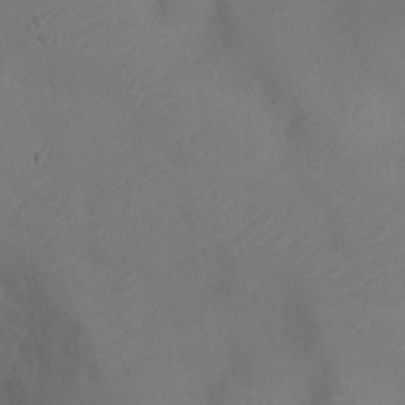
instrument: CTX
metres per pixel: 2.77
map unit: Ht
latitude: -11.6911
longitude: -21.5749
